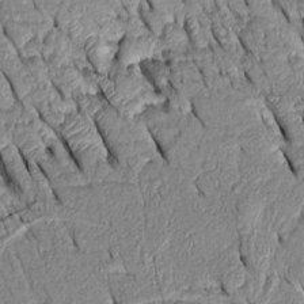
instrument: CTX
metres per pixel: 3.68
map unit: Htu
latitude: -0.4440
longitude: 150.5006
